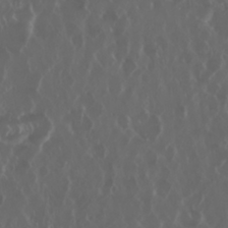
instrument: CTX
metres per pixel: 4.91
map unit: Nhu
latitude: 29.7827
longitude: -60.1200
